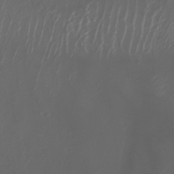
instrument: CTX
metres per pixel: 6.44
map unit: Nhu
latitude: -6.4062
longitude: -91.4049
